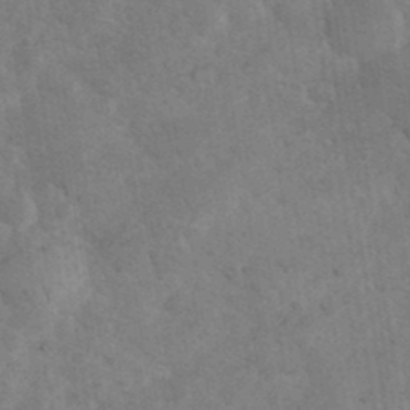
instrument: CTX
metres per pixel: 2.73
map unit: eHh
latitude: 36.1200
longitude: -67.9528
